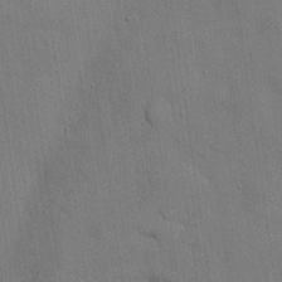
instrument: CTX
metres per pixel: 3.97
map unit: Nhu
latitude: 27.0648
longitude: -73.2726
